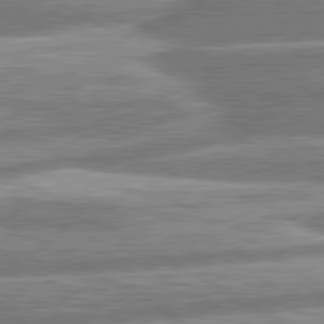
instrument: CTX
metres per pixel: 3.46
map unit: lApd
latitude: 80.8569
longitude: -165.5560
